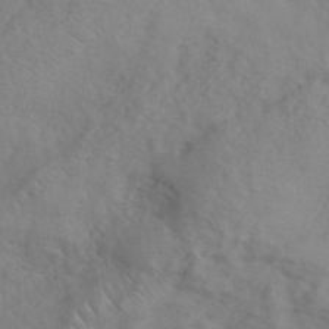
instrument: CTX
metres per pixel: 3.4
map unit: ANa
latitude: 41.8016
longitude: 53.9178
